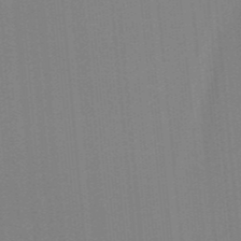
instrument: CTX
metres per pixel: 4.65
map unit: HNb
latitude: -44.7652
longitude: -43.2159
